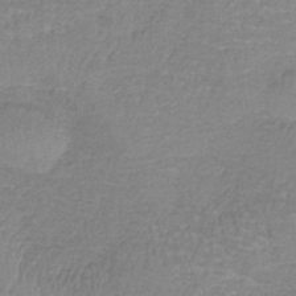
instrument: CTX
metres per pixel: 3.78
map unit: HNb
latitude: -34.6518
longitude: 59.0486
